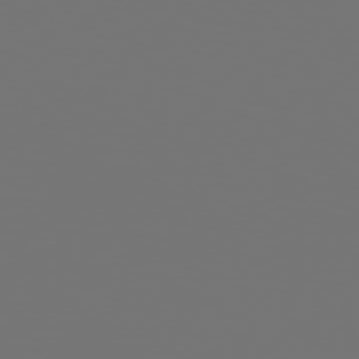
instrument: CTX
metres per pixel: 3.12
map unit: Hpe
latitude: 76.0444
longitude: -135.3292
